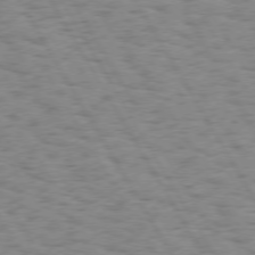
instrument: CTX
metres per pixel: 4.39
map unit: Hpe
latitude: 73.9339
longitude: -135.5938
